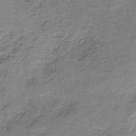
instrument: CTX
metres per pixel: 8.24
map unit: HNb
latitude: -35.1998
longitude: 54.1606
